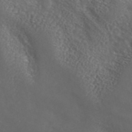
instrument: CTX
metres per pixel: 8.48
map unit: ANa
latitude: 43.2915
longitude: 23.5777
